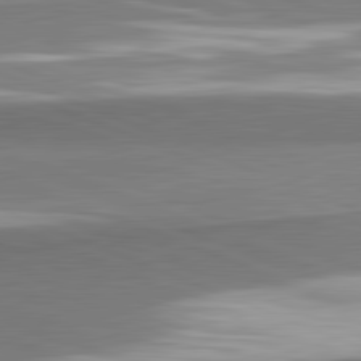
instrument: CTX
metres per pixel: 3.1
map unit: lApd
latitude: 82.2333
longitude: 160.7841
